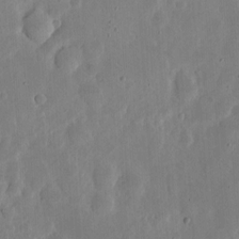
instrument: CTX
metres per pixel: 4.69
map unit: eHh
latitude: 5.7072
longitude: -70.4790
